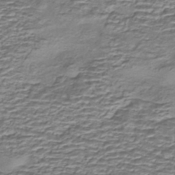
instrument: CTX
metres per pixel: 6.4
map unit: eHh
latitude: -43.0297
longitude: 117.4832
